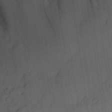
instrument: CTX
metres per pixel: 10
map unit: eHh
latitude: 5.4237
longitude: -73.8584
